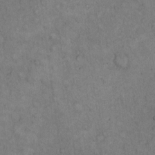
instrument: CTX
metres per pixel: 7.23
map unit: eHh
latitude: 15.6127
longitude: -61.9717
